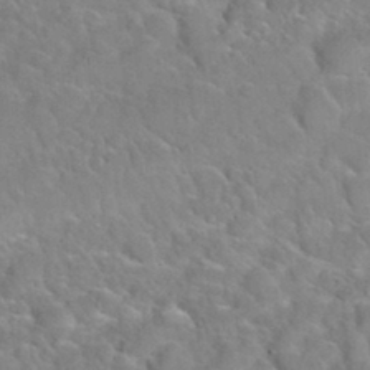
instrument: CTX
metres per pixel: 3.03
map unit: Nhu
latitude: 30.2712
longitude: -52.0255
